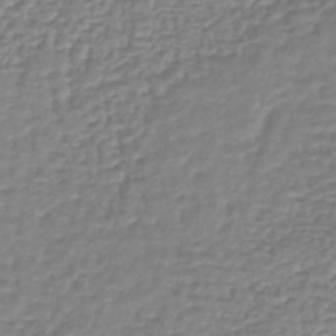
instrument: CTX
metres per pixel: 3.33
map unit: lHb
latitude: -42.6140
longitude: 72.2361
